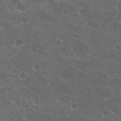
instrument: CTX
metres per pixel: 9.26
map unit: Nhu
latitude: 27.0270
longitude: -51.2537
